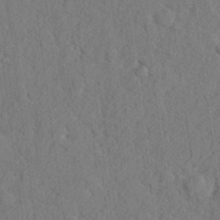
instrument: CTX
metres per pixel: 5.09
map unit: lHvf
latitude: 25.3103
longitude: 143.0108
